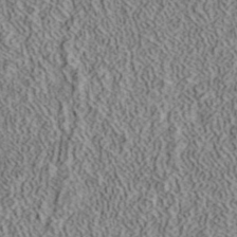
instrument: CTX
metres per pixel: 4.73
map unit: ANa
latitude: 40.4223
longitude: 17.4644
